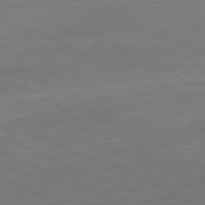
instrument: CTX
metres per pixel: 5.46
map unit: Ap
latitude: -81.3699
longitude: -76.2144
